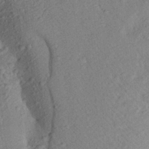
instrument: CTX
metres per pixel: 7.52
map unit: Aa
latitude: 24.0822
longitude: -148.1200
